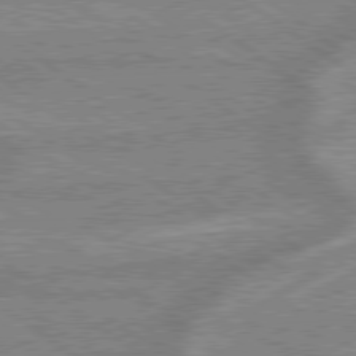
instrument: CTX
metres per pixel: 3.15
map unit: lApd
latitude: 79.1970
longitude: -169.4993
